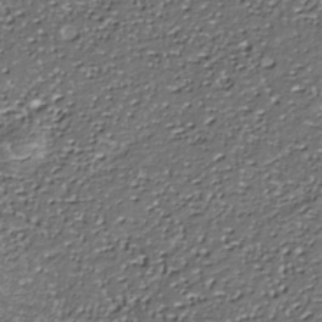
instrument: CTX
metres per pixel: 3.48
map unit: Nhe
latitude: -37.8044
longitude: -87.1781
